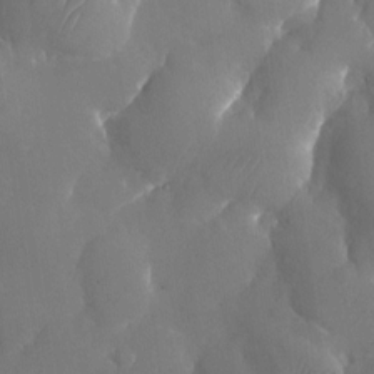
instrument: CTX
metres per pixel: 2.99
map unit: Nhu
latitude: -24.9731
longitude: -70.5546
